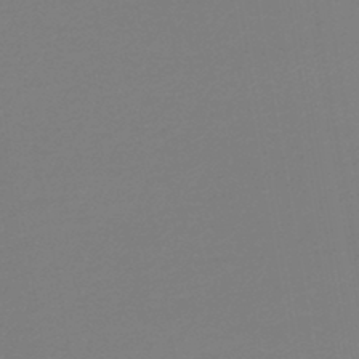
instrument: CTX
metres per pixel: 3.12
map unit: lHb
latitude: -44.9353
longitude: 60.6330
